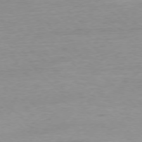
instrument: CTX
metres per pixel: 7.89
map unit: Ap
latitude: -77.1620
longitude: -88.6869
